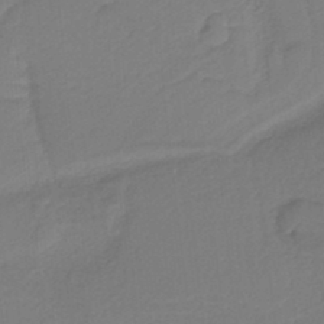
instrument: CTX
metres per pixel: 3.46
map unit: HNb
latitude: -37.3509
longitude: 56.1228
